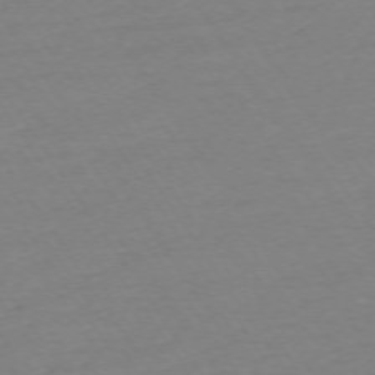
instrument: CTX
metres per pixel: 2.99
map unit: Ap
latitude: -74.4062
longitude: -81.4426
